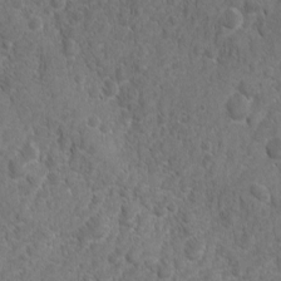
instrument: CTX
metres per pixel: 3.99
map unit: Ave
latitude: -10.4251
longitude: -119.4804
